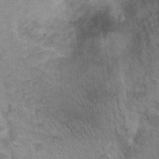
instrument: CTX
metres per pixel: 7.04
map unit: Nhu
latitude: 17.7450
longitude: -31.2159
